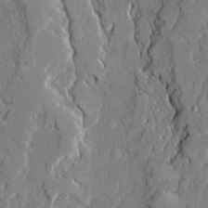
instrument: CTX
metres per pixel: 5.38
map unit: Ave
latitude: 22.0255
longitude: -129.4993
